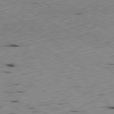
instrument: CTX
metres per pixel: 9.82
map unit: Ap
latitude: -80.4440
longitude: -71.1403
